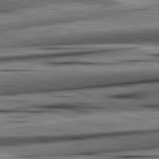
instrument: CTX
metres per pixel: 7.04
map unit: lApd
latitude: 82.5167
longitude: 160.6896
